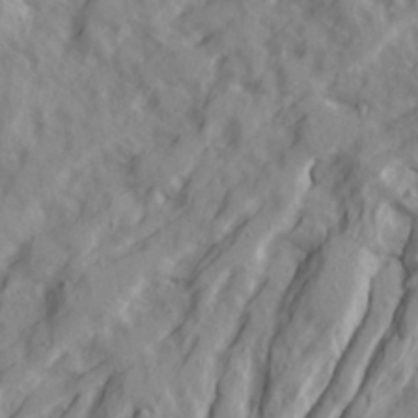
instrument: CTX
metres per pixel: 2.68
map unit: Ave
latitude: 22.5735
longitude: -132.1011
